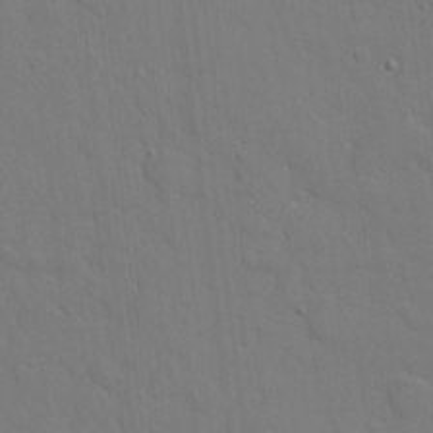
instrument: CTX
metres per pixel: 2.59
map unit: eHh
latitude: 5.0080
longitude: -67.2537
